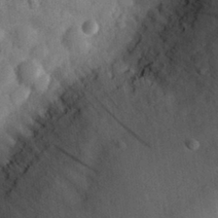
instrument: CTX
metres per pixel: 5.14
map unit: eHh
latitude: 30.4979
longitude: -71.4993
